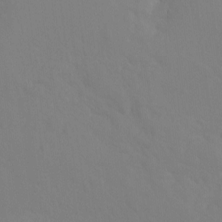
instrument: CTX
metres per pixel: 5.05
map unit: Ht
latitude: -10.0094
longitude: -34.9324
